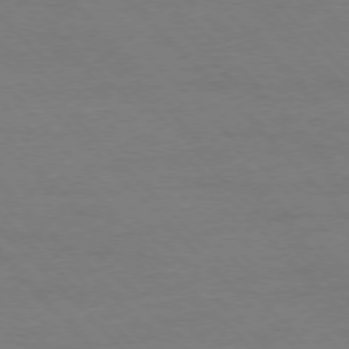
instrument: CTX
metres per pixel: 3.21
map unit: Ap
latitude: -77.3132
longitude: -87.3859
